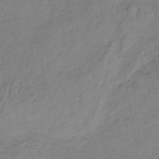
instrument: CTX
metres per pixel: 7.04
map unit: HNb
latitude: -33.8045
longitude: 59.2186
